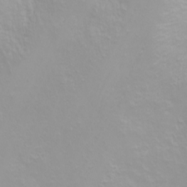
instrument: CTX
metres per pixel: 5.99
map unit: Nhu
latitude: -4.8786
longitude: -79.2159
